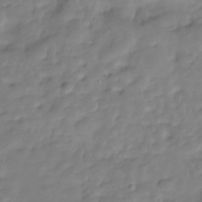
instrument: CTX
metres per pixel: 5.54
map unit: Hve
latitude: -29.4454
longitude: 91.5022
